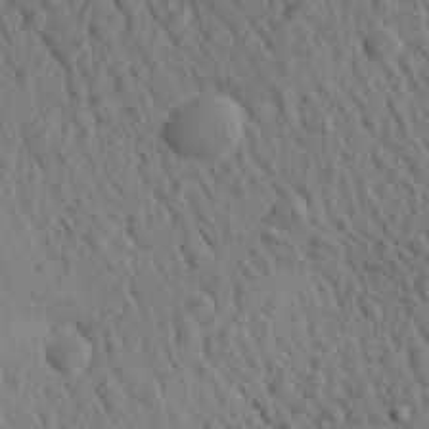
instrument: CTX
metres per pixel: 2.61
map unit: Aa
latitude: 27.6883
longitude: -143.4427
